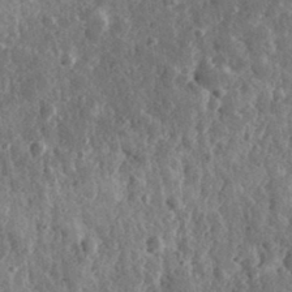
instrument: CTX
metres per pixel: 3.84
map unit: eHh
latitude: 32.8947
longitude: -79.3860
